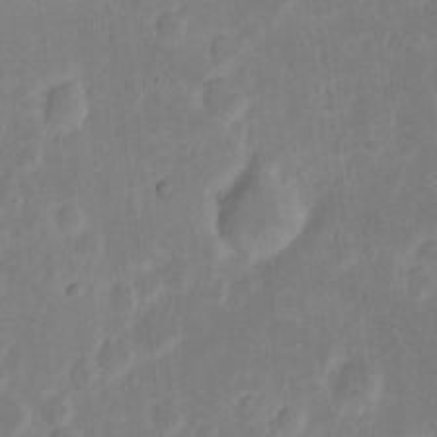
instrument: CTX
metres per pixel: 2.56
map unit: eHh
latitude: 6.8758
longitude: -70.3089
